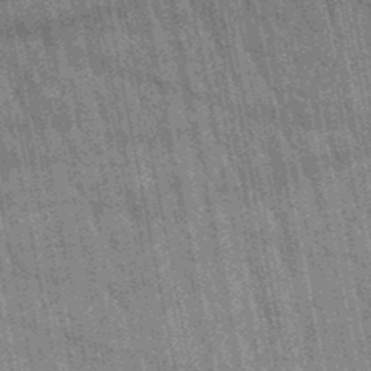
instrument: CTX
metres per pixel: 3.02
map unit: lHb
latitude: -48.4062
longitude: 73.6533
